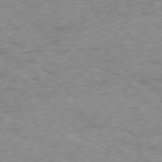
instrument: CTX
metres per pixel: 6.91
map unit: Ap
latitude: -77.5210
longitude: -79.3293
